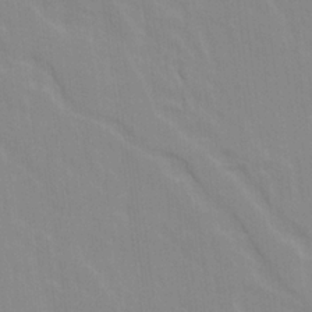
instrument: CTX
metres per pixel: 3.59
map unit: Ave
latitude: 21.8017
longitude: -134.2711
